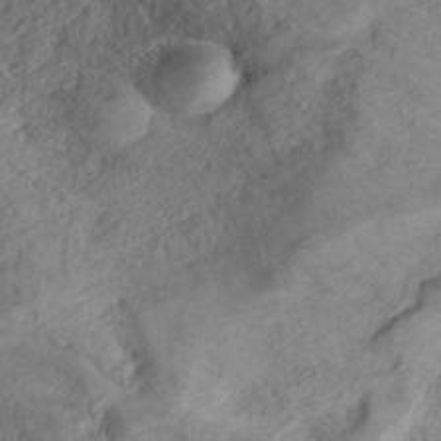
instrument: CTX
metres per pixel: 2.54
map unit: ANa
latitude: 36.3090
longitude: 13.0675
